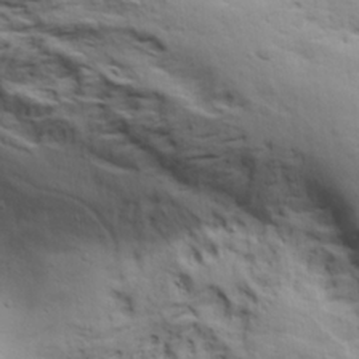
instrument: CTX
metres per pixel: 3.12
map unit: lAa
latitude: 19.2915
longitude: -138.4790
